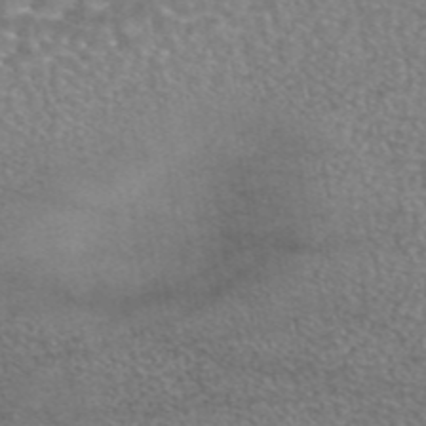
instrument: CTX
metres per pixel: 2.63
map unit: eAb
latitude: 44.8758
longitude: 109.4643
